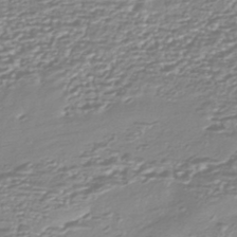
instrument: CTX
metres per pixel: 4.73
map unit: HNhu
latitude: -44.3495
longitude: 98.5385
